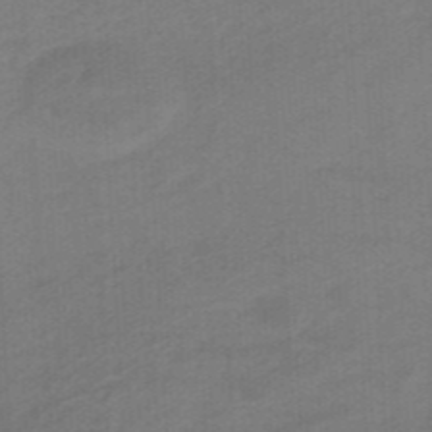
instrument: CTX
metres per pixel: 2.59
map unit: HNhu
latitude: -47.7666
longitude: 89.5588
